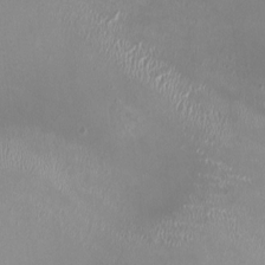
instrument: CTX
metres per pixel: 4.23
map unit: HNhu
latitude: 0.1955
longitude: -2.9702
